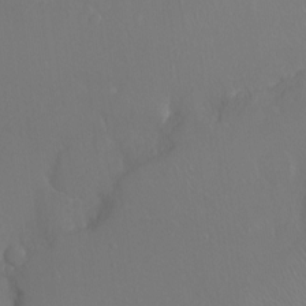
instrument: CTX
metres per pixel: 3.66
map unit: Ht
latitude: -15.3888
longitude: -41.1781
